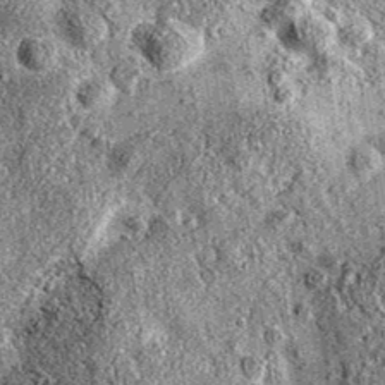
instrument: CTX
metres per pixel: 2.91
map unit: eAb
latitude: 36.4979
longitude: 111.1620
